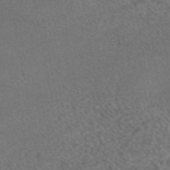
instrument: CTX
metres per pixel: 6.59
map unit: eAb
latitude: 45.3292
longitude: 114.2361
